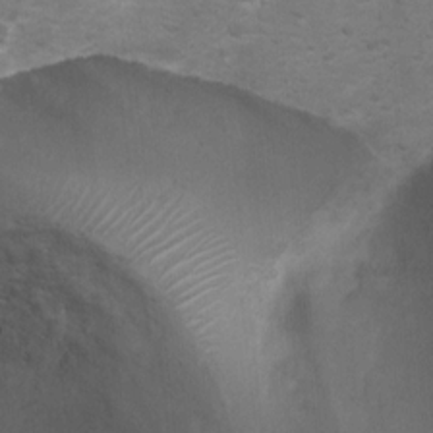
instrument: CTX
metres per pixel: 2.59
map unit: Ht
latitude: 3.2348
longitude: -28.3845
